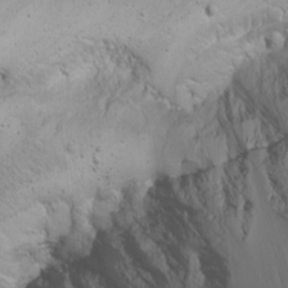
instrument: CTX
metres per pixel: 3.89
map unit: Nhu
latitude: -7.3320
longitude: -64.9325
